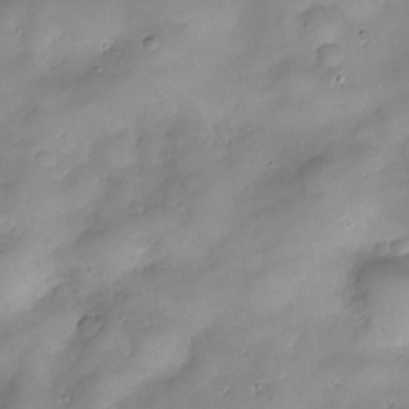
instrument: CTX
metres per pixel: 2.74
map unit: Nve
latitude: -26.0094
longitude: -149.3671
